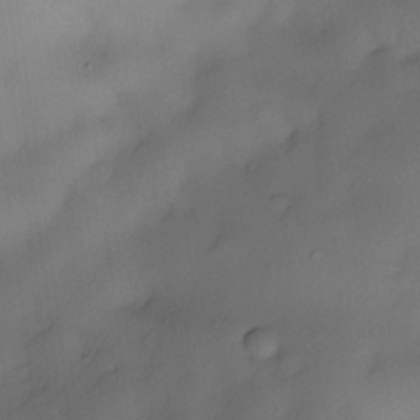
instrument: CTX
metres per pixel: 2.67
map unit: eHh
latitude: -23.0865
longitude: 15.1809
